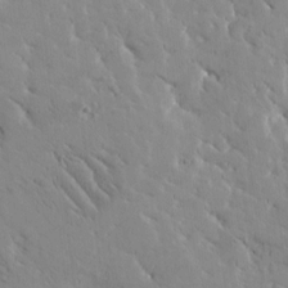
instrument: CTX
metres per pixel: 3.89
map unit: Htu
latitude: -1.6533
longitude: 174.8785
